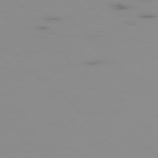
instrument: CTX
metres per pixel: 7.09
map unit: Hpe
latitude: -76.3495
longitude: -10.8947
